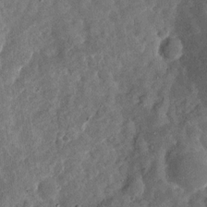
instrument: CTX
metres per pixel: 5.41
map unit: Nhu
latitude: -28.4818
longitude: -76.3278
